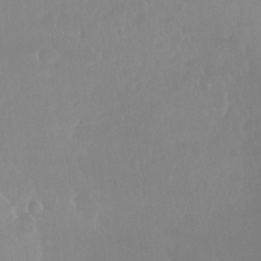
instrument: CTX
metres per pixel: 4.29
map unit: Htu
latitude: -15.4266
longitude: -46.2334
